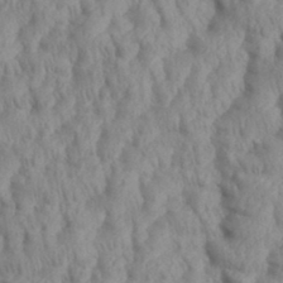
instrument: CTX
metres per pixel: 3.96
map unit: eHh
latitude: 35.9528
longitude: -137.7639
